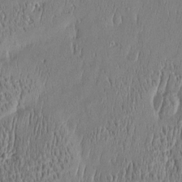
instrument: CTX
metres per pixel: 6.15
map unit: Htu
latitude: -5.3698
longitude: 175.0486
